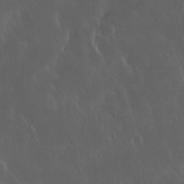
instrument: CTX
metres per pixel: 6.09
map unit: Nhu
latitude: 30.2334
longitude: -58.7246
